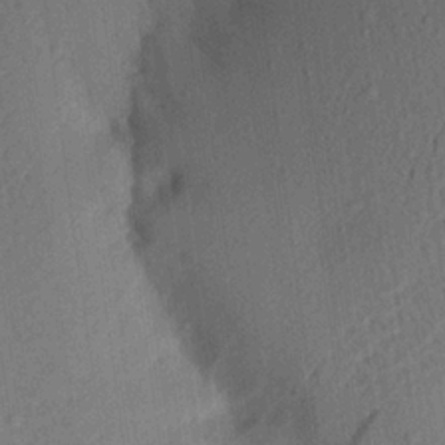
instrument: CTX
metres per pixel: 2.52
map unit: Aa
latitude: 22.8002
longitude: -146.7247
